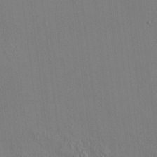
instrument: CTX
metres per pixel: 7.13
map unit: HNhu
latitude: 6.9892
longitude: 15.1054
